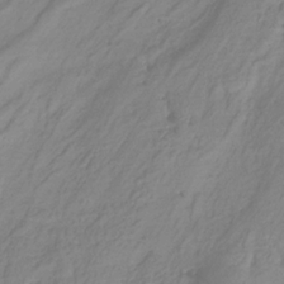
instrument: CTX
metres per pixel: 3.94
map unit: HNhu
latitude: -28.7841
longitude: 67.8044
